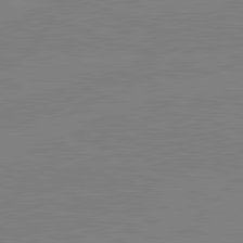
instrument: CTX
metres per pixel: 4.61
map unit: lApd
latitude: 82.1766
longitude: -158.7435
